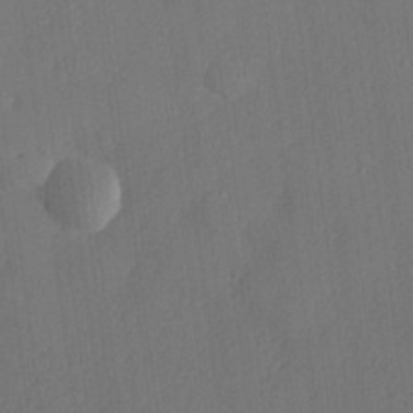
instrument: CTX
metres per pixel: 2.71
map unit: lHvf
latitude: 24.8946
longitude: 141.7100
